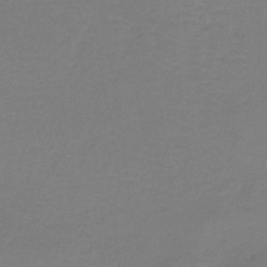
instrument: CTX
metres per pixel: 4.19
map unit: HNb
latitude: -35.7289
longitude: 53.8044
